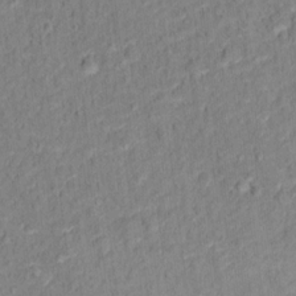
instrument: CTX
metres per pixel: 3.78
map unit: Hto
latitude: 12.1389
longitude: -38.3089
